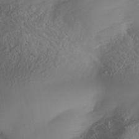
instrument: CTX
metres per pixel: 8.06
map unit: Nhe
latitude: -33.6344
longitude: -143.2537
